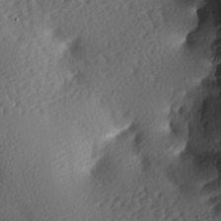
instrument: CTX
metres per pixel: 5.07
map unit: lAa
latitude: -7.5399
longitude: -126.3090
